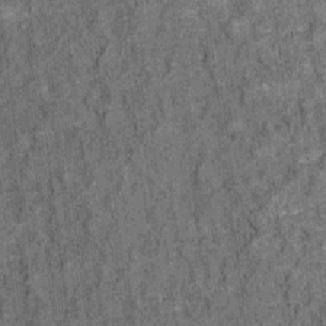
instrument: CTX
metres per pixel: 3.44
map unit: Ht
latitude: 8.2334
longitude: -37.6694
